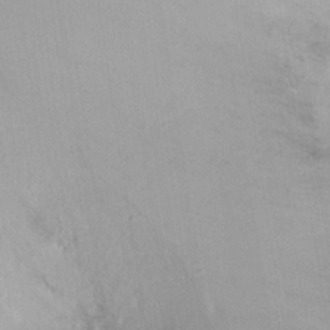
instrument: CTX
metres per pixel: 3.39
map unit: Nhu
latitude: -10.6330
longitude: -36.9892
